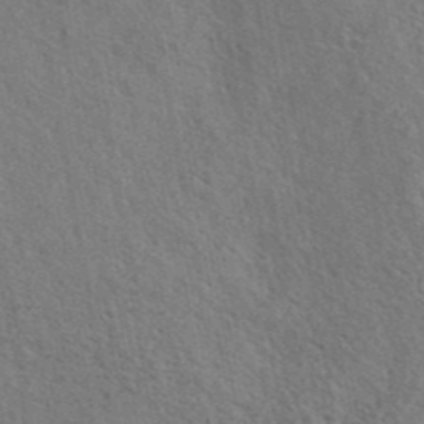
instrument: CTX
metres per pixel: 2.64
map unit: eAb
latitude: 42.7435
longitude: 113.0676
